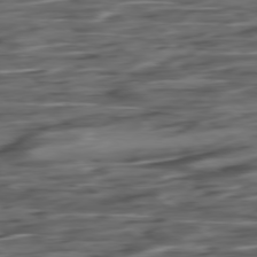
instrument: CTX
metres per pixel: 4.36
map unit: Hpe
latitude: -78.8030
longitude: -18.7813
